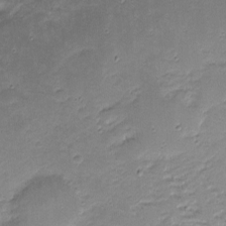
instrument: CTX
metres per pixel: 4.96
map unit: eHh
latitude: -1.1998
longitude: -86.1200
